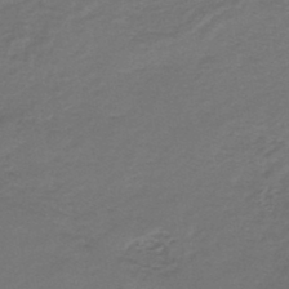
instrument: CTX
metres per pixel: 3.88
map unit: lHb
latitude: -42.6140
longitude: 62.0283
